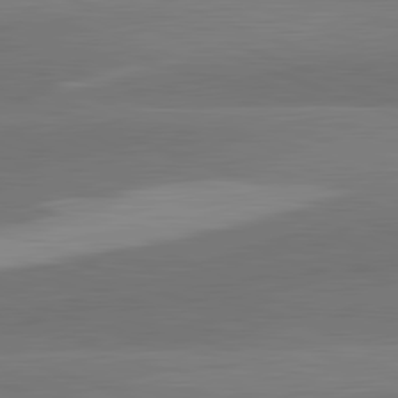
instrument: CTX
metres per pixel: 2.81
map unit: lApd
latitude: 82.2333
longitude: 136.8597
